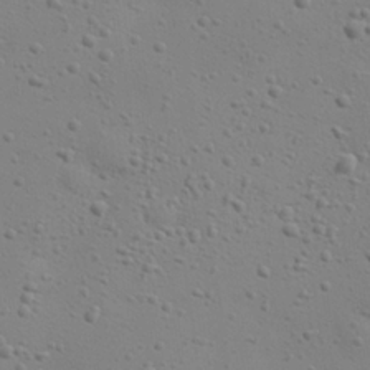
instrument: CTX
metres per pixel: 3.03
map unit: eHh
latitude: 24.4601
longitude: -69.7828
